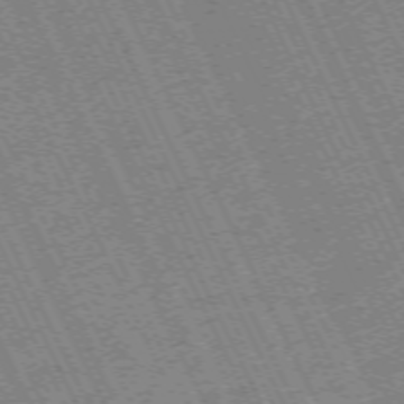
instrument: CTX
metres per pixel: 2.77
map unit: Hpe
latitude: -70.8786
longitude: 10.0850
